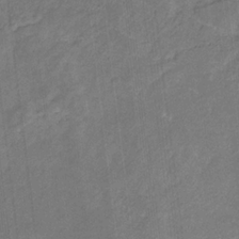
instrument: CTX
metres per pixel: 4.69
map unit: lHb
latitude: -30.7274
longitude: 66.1795
